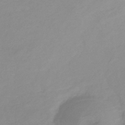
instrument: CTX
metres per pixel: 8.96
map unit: lHb
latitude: -36.6518
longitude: 72.0472
